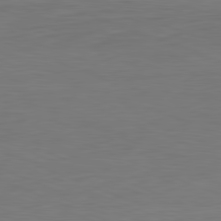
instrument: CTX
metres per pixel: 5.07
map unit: Hpe
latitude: -81.8800
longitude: 8.7841
